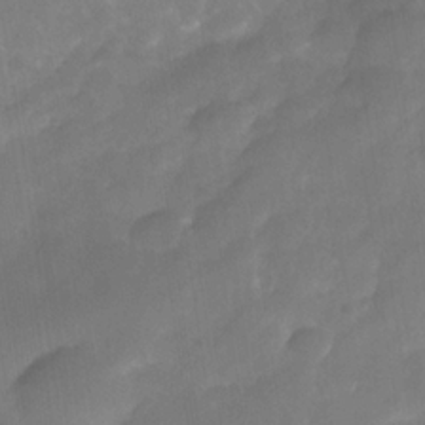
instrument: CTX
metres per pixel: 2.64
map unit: Nhe
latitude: -35.6344
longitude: -145.6316
